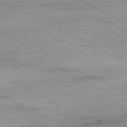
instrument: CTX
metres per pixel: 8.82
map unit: Ap
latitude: -80.9731
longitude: -76.1011
